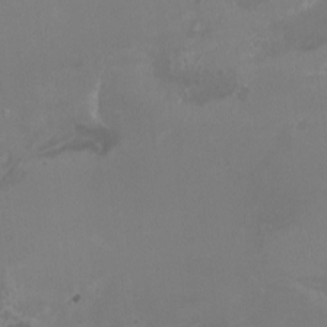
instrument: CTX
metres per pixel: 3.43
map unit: HNhu
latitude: -3.2753
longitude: -6.7624
